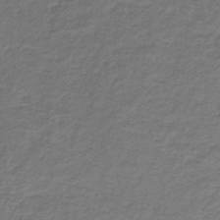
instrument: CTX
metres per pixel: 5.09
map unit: HNb
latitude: -37.1053
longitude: 50.8219
